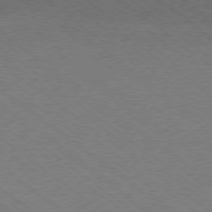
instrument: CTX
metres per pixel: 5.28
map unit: Hpe
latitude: -78.8975
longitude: -14.9703
